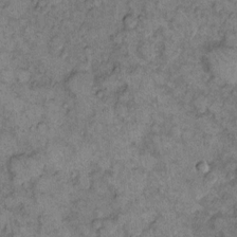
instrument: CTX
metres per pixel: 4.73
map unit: eHh
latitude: 11.8395
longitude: -63.1970
